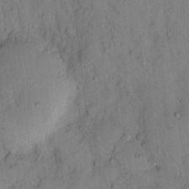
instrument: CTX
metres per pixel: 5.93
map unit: eHh
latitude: 13.2537
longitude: -62.7247
